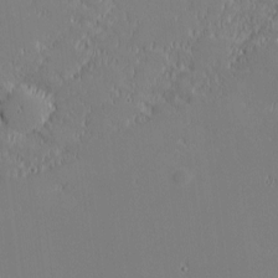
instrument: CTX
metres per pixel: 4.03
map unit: eHh
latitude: -2.8974
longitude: -83.9150
